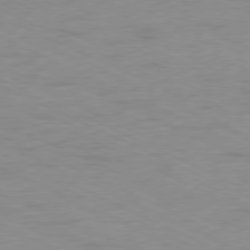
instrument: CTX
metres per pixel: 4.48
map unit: Ap
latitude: -78.5951
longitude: -73.2348
